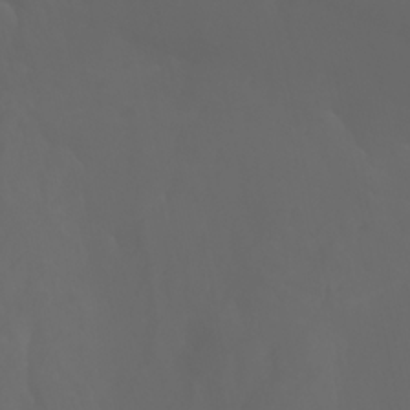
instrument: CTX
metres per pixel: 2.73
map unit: Nhu
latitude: -7.7288
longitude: -83.3670
